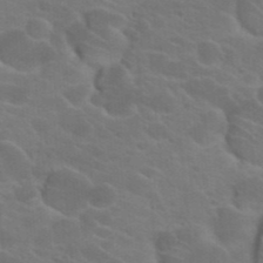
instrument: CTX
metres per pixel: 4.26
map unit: Hto
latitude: 23.4237
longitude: -36.8191
